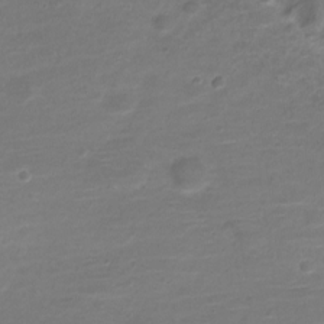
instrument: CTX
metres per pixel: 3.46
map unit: Nve
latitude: -21.0108
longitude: 104.0472
